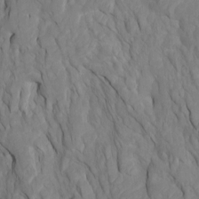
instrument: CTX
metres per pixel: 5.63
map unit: Htu
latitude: -7.3131
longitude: -66.0822
